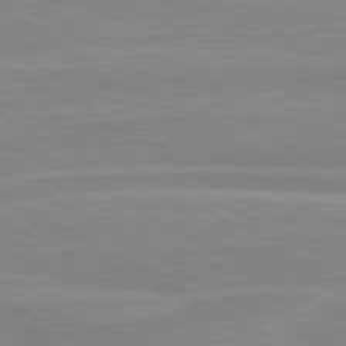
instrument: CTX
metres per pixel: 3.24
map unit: lApd
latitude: 80.5168
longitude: 171.2376
